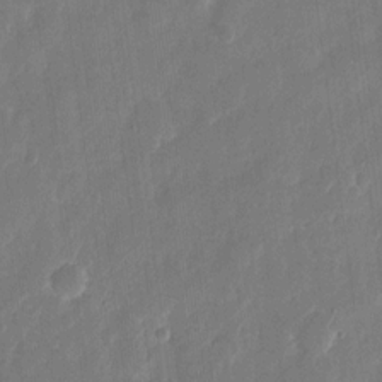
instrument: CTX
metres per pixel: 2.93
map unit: eHh
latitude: 11.4804
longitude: -70.8758
